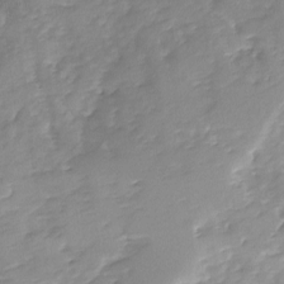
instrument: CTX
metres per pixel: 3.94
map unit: Ave
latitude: -8.0094
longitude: -117.2915
